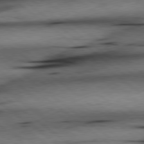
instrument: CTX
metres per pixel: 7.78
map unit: lApd
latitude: 79.0837
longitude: -141.0269
